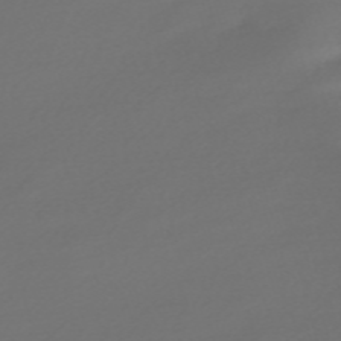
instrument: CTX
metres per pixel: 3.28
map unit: Nve
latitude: -59.7477
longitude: 58.2361
